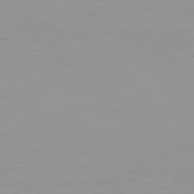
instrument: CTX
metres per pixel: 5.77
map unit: Ap
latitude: -76.6141
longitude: -68.1767
